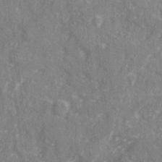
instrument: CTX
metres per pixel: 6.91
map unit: Ave
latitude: 20.3656
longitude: -130.9136
